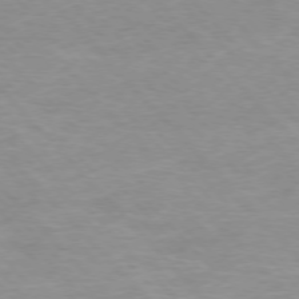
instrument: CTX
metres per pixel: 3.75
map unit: Ap
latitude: -76.9353
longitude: -87.8394
